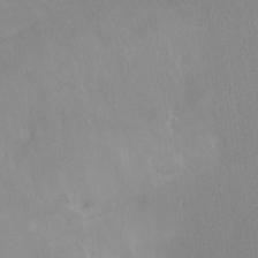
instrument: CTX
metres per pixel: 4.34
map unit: Ht
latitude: -9.6155
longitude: -38.8947
